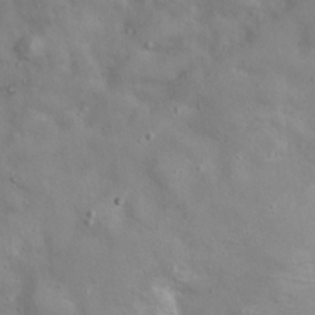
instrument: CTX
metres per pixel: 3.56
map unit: Hto
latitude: 17.8961
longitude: -53.6694
